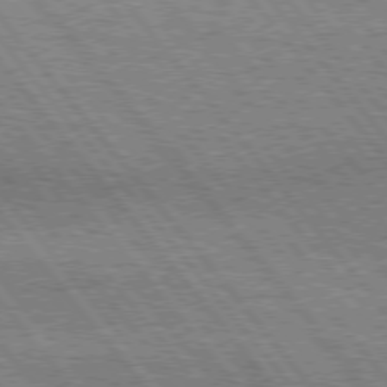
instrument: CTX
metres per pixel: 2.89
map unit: Hpe
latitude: 75.8772
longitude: -153.1214
